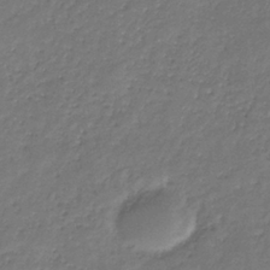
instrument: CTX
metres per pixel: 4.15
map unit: eHb
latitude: -30.8030
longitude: 71.5777
